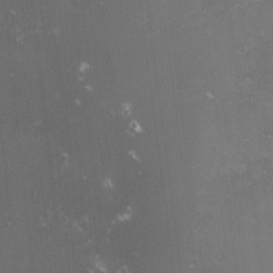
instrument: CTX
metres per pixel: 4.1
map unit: lHvf
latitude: -15.1431
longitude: -101.4615
